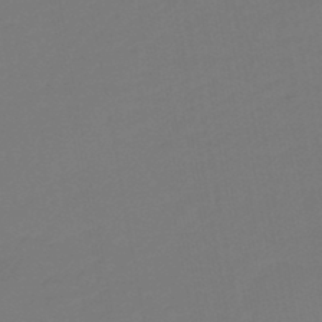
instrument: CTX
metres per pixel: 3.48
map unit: eHb
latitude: -46.9919
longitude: 88.4440
